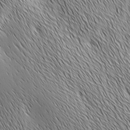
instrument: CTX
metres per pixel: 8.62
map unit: Ave
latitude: 2.2522
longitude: -114.3467
